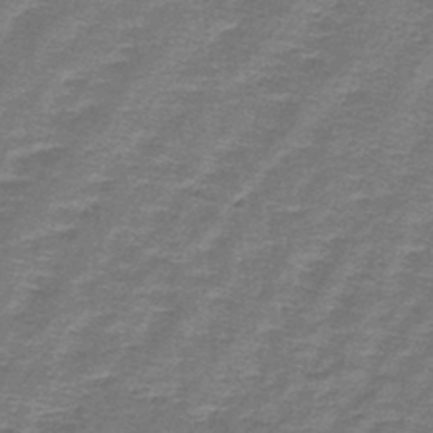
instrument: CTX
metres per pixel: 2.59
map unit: lHb
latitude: -44.4818
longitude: 57.1998
